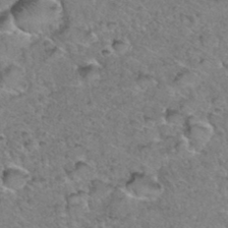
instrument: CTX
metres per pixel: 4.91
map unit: Hto
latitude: 35.7071
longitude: -47.9150
